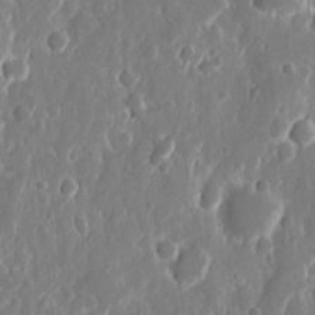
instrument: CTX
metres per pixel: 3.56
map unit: eHh
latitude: 12.4034
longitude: -72.0255
